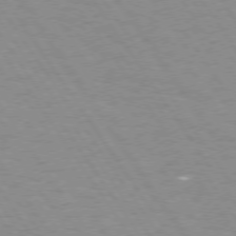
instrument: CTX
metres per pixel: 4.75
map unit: Hpe
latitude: 73.9339
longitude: -137.0081
